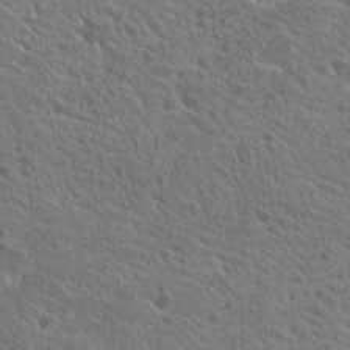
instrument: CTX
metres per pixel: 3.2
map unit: Hto
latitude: 19.3103
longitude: -33.9717
